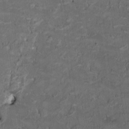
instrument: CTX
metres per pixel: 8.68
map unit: HNhu
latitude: 1.9150
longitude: -3.8016
